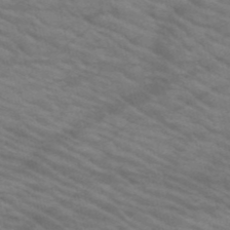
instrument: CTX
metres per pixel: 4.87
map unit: HNb
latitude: -53.1809
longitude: -45.0269
